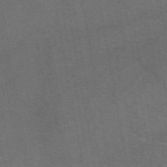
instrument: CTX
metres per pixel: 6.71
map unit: eAb
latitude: 50.7813
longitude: 105.4265
